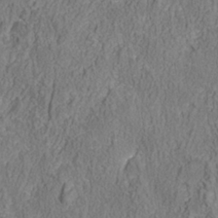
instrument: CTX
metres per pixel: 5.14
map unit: Nhu
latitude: -39.3510
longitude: -84.3845
